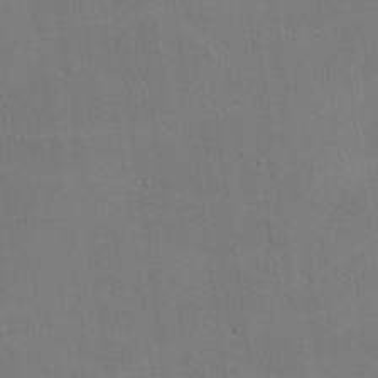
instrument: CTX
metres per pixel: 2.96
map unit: lHvf
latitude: -9.7100
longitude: -102.1766
